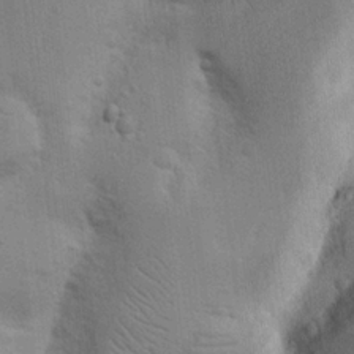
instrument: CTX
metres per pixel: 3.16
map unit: Nhu
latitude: 16.6491
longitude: -74.8191
